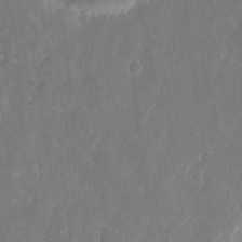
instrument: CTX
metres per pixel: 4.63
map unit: eHh
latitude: 14.0633
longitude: -72.6491
